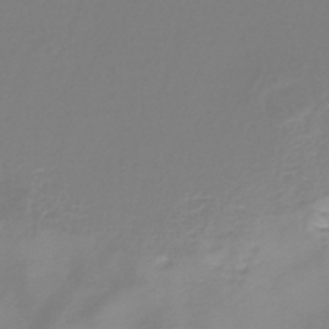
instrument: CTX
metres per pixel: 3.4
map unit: HNhu
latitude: -41.3509
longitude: 100.5384
